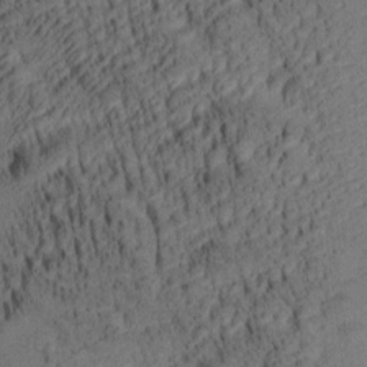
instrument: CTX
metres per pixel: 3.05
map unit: lAa
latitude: 4.1956
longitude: -115.2725
